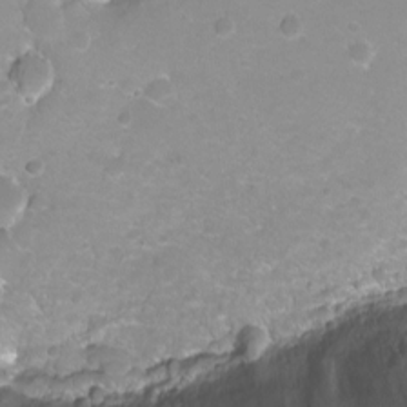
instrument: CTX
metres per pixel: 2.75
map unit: Nhu
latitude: -8.1795
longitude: -42.6302
